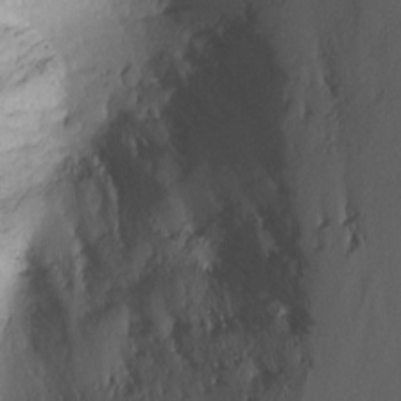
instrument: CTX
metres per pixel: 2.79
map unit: Nhu
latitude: -6.4062
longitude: -66.5545
